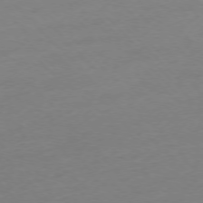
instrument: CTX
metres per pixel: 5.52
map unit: Ap
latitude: -76.7085
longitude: -71.1403
